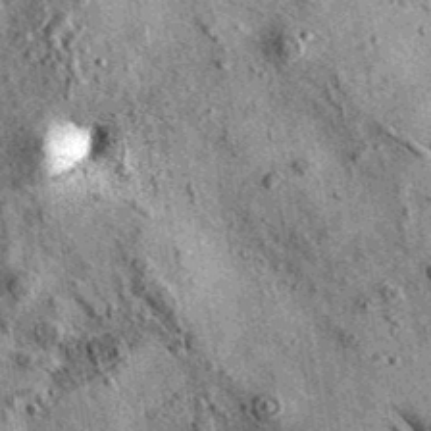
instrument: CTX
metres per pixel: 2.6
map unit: eAb
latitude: 36.1578
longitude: 111.5210
